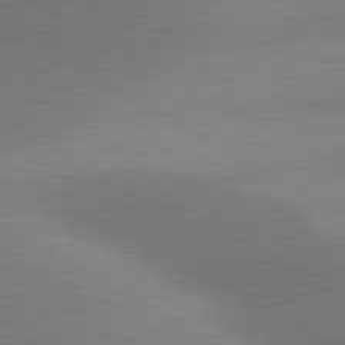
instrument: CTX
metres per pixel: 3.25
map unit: lApd
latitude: 80.8380
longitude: 130.5385
